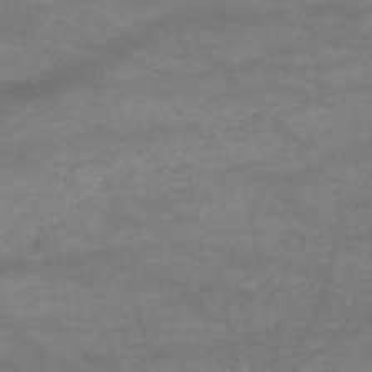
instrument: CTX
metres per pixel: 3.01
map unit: HNb
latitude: -51.1431
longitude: -39.9717
